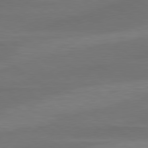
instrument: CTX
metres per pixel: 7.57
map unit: lApd
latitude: 79.5749
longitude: -87.4237
